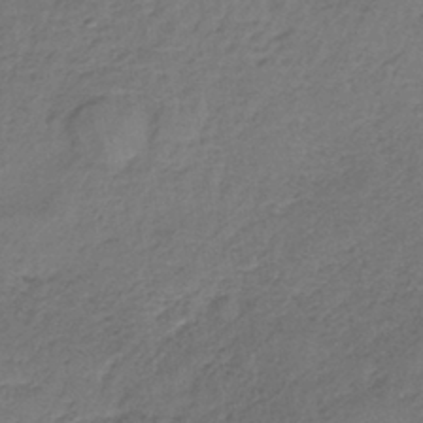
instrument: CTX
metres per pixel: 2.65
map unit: lHb
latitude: -37.8800
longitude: 61.5021
